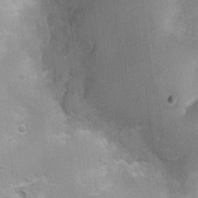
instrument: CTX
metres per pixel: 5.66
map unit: Nhu
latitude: 1.3670
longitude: -16.2522
